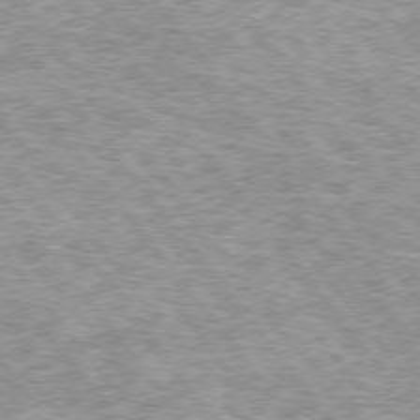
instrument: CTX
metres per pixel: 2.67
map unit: lApd
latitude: 74.7246
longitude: -76.6679
